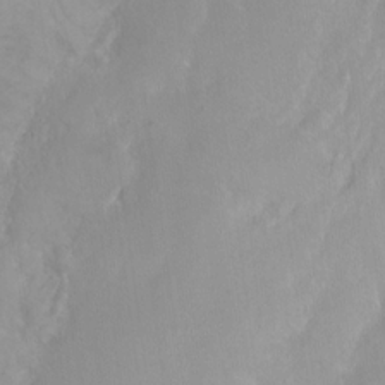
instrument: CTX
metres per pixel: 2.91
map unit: Hto
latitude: -14.0661
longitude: -41.6127
